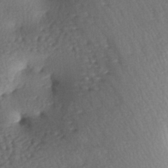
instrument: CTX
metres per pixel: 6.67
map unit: lAa
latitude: -7.1053
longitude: -126.2523
